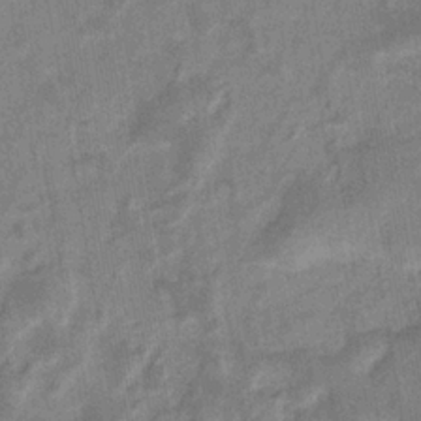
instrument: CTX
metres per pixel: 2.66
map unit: eHb
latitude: -34.7274
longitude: 74.1606
